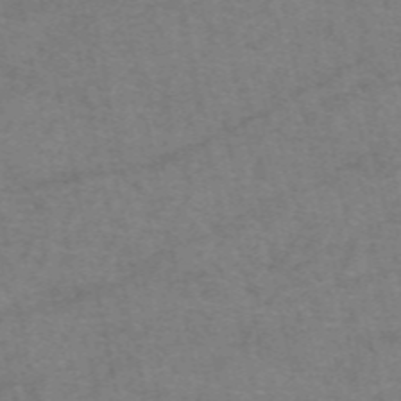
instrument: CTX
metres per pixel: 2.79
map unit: eAb
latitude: 50.4034
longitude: 106.1039
